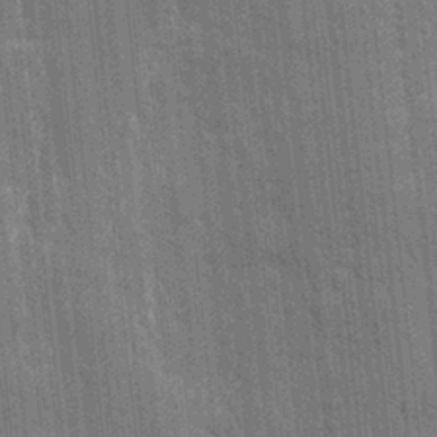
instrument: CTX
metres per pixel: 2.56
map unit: eHh
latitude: 6.4601
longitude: -74.4979
